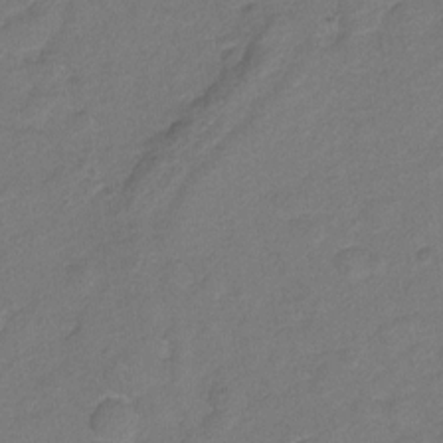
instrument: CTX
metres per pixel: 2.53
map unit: Hto
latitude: 6.1578
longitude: -31.3293
